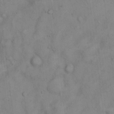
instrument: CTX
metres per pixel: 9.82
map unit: Hto
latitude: 14.1389
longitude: -59.6694
